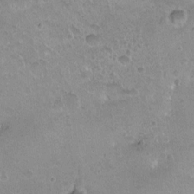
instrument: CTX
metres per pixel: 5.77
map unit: Ht
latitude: 3.4237
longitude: -19.3859
